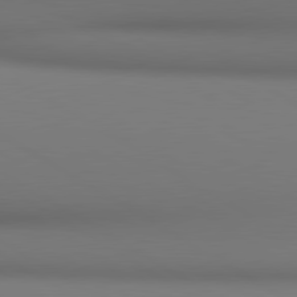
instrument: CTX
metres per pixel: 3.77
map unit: lApd
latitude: 80.6679
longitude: 138.0472
